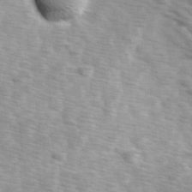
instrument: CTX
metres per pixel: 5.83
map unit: Ave
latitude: 1.3481
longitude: -112.0444
